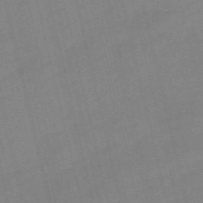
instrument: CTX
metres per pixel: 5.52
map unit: Nve
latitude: -58.8407
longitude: 50.7841
